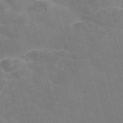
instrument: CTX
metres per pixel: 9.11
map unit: Nve
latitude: -57.5966
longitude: 54.9353
